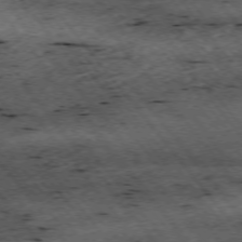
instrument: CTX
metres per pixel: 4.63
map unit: Hpe
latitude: -75.2943
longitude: 4.8219
